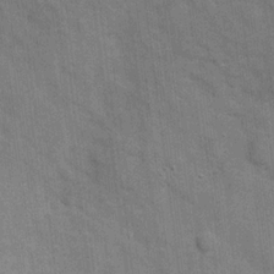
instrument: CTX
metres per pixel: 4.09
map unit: Hve
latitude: 18.7813
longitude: 151.7100
